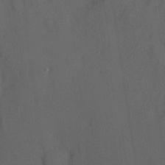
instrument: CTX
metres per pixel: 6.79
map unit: Hve
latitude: 13.3482
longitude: -89.9151
